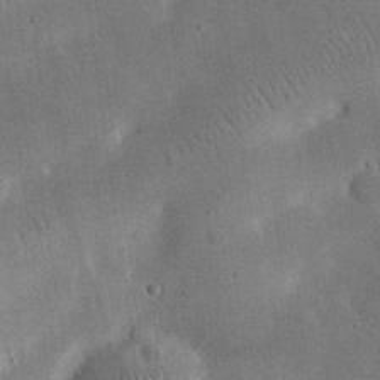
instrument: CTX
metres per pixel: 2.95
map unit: eHh
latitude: 25.6316
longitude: -68.2523
